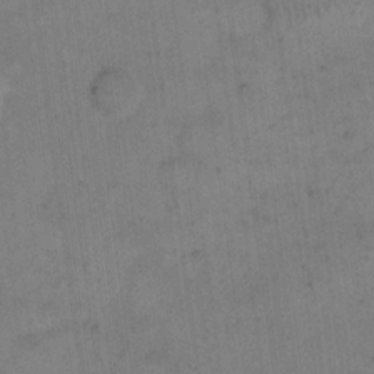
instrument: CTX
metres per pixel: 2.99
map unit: eHh
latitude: 14.4790
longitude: -67.0080
